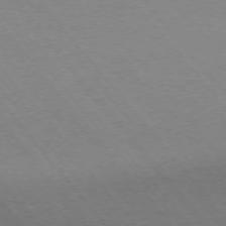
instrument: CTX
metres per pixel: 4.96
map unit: Ap
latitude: -75.9178
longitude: -67.1403
